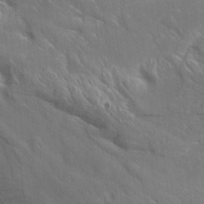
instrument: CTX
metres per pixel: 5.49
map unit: Aa
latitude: 10.8569
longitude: -142.2712
